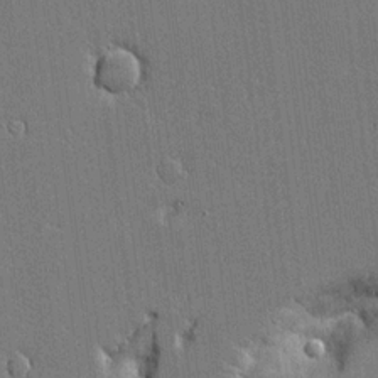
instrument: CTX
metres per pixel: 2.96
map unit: Aa
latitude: 18.8380
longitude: -126.8191
